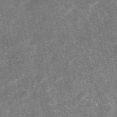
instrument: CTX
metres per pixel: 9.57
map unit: eAb
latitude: 46.9703
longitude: 120.9163
